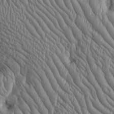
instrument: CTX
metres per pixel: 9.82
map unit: Htu
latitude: -3.9178
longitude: 158.5951
